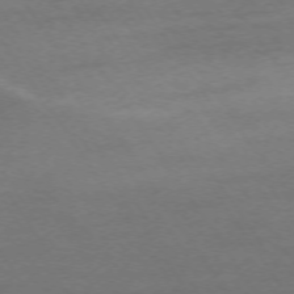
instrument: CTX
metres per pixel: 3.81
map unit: Ap
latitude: -74.5196
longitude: -85.9150
